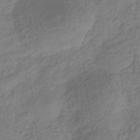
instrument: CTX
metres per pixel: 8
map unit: eHb
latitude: -35.5966
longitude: 81.2565
